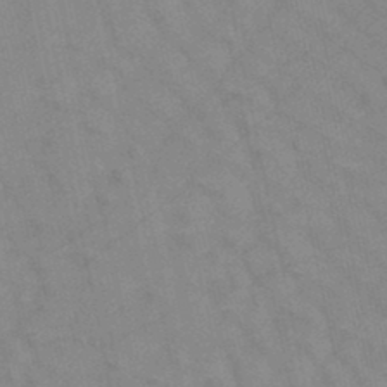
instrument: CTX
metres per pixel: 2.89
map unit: HNb
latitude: -45.2187
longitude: -41.8583
